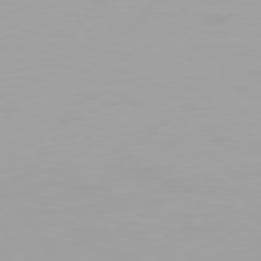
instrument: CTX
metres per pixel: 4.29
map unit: Hpe
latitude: 76.1011
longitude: -143.0836
